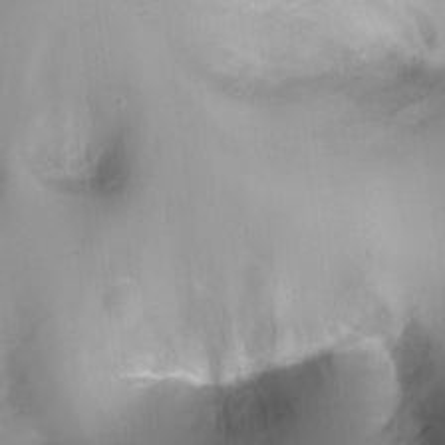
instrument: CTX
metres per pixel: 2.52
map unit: Ht
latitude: -4.6518
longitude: -28.3278
